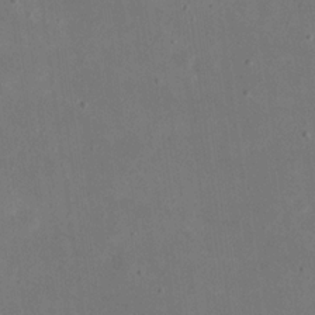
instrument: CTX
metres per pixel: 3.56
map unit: eHh
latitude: 20.7813
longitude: -70.9514
